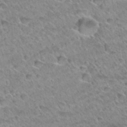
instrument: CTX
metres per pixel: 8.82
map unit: Hto
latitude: 34.4034
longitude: -48.3467
